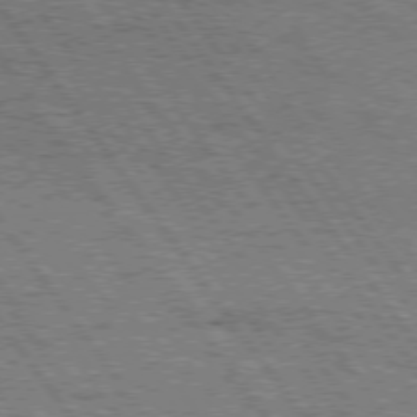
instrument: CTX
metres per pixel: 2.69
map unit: Hpe
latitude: 75.2537
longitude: -152.0633
